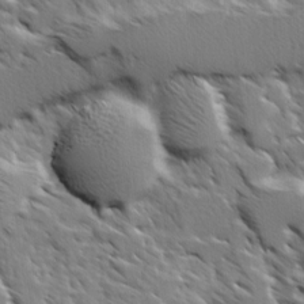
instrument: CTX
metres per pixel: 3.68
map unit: Ave
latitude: 8.3090
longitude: -104.2145
